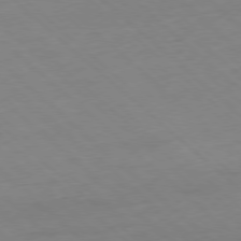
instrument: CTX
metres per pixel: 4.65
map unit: Hpe
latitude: -78.3306
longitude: 13.6911
